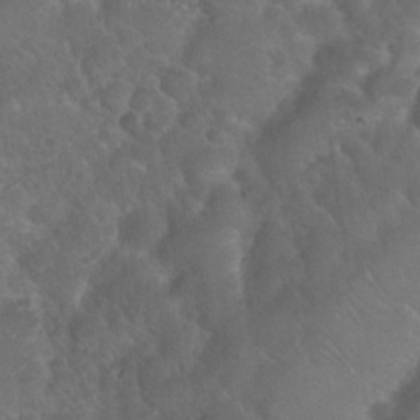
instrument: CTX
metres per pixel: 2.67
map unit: Nhu
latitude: 26.6680
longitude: -56.6301
